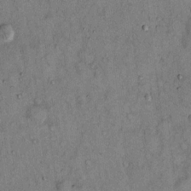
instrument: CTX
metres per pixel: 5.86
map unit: Hto
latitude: 12.9514
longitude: -59.0647
